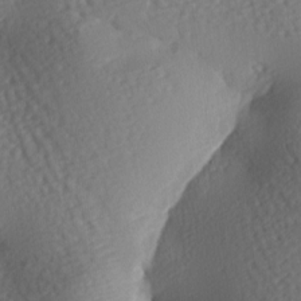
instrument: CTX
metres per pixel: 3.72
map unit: lAa
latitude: -7.3698
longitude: -126.4790
